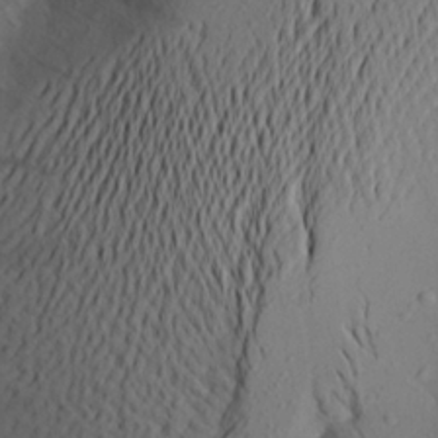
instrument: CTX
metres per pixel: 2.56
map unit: Aa
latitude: 23.3482
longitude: -145.8394
